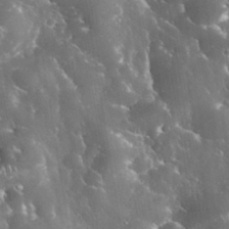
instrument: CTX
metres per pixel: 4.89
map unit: eHh
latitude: 34.0255
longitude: -62.7247
